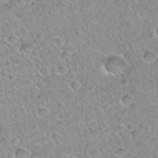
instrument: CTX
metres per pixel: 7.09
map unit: Hto
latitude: 34.7624
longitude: -48.4034
